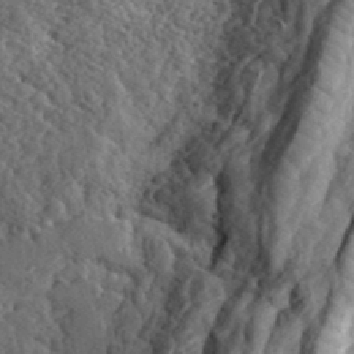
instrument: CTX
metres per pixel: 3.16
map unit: eHh
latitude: 35.9717
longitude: -79.7072
